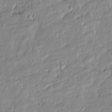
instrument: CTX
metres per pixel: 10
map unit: Htu
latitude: -5.9745
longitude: 174.2928
